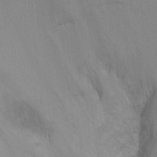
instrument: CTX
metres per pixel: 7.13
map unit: Ht
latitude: 2.1766
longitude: -34.2900
